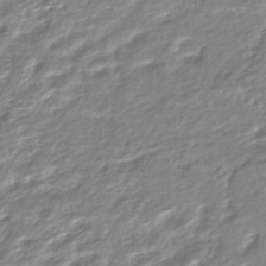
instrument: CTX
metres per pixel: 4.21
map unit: HNhu
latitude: -44.8786
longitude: 103.6344
